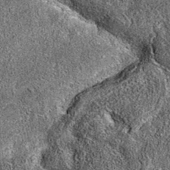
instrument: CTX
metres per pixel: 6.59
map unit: eAb
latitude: 36.5923
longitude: 110.9164
